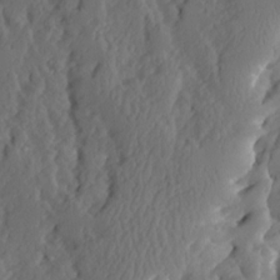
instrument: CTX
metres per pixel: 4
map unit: Ave
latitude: 13.9339
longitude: -135.2159
